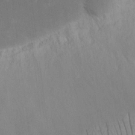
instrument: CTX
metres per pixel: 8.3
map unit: eHh
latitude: 16.0822
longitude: -72.5168
